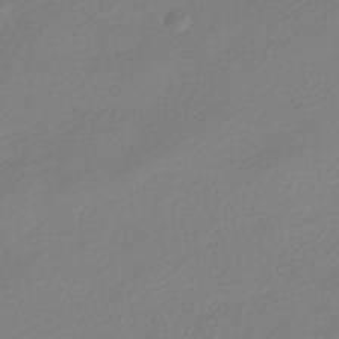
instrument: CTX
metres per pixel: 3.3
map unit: HNhu
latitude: -40.9353
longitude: 94.7085
